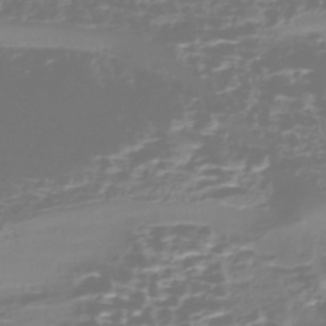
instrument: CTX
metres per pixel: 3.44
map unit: Nhe
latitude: -45.9367
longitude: 153.8611
